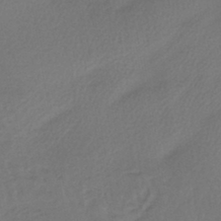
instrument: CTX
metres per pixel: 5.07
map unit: lHb
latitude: -43.0864
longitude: 64.2362
